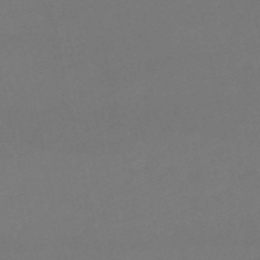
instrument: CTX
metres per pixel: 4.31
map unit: eHh
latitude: -52.4440
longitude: -25.4615
